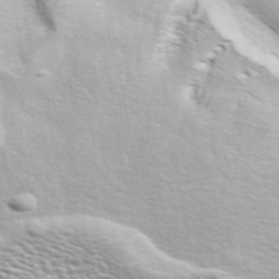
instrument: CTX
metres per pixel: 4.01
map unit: ANa
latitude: 48.8569
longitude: -75.3671
